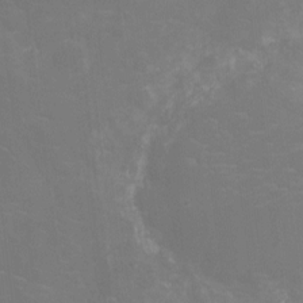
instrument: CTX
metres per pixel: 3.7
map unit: Ht
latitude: -10.7652
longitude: -24.1011
